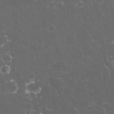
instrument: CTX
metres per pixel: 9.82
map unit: eHh
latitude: 32.7624
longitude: -61.4615
